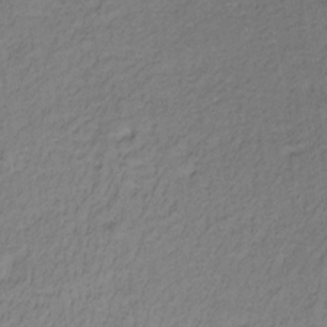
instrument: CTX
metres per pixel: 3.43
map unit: lHb
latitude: -32.8975
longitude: 66.1228
